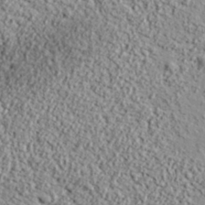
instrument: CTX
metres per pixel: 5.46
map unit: lHvf
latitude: 37.8961
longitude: -91.9150
